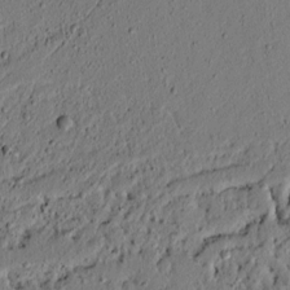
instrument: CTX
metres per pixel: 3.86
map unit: lAvf
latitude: 4.4979
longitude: 165.1620
